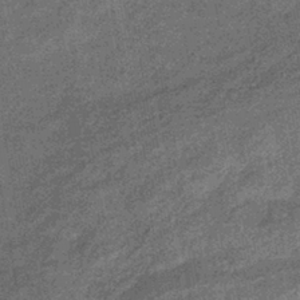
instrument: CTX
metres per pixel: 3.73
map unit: eHb
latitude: -39.2754
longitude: 79.4643
